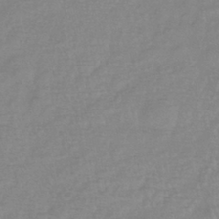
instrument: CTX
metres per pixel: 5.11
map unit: eHb
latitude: -40.0094
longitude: 81.1809
